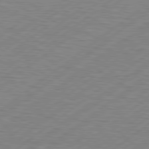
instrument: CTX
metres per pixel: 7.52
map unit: Hpe
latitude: 79.2159
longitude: -120.7247
